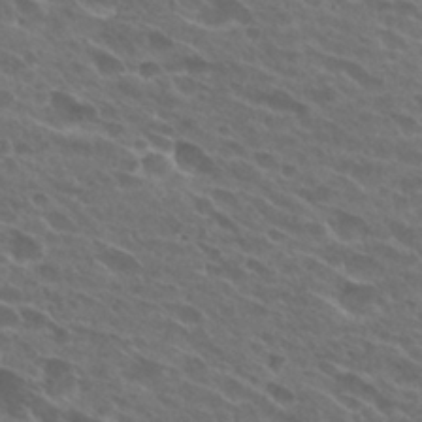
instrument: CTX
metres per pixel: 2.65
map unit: Hto
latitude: 27.7261
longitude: -42.4034
